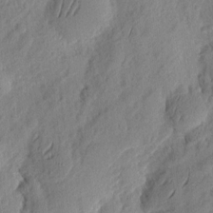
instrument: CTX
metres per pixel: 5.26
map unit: eHh
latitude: 7.8583
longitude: -75.0081
